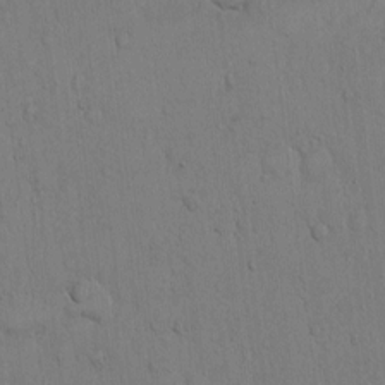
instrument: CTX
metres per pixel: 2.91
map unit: Hto
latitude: 11.4427
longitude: -57.6504
